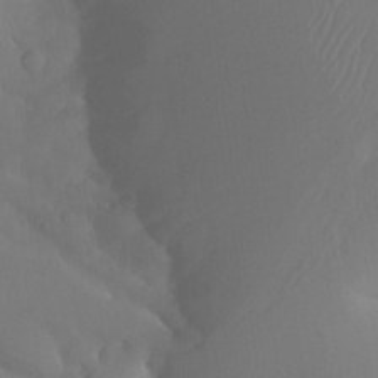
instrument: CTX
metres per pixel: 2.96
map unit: Aa
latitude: -13.0109
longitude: -67.8205
